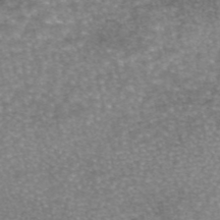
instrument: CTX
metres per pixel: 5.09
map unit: eAb
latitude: 45.7827
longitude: 104.6140
